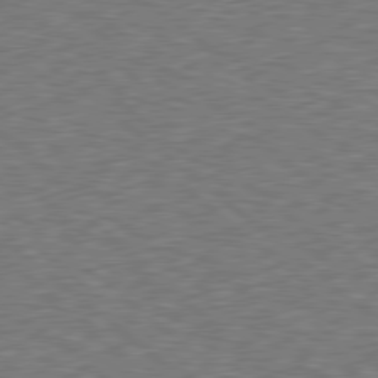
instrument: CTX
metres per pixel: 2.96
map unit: Hpe
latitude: 78.6302
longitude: -170.0822
